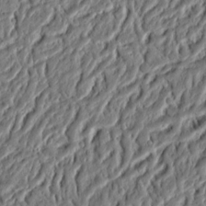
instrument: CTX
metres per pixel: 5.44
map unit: Ht
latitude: 11.9906
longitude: -75.4804
